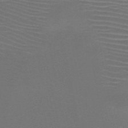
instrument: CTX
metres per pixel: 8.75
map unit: HNb
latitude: -47.9367
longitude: -42.6302
